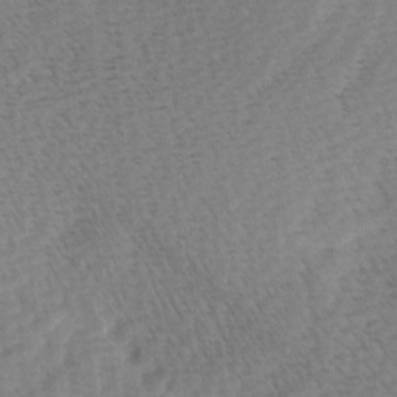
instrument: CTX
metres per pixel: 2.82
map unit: Ave
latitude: 0.7057
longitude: -115.1970
